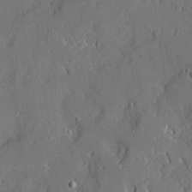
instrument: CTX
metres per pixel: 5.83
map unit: Ave
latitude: 19.6882
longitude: -128.0822
